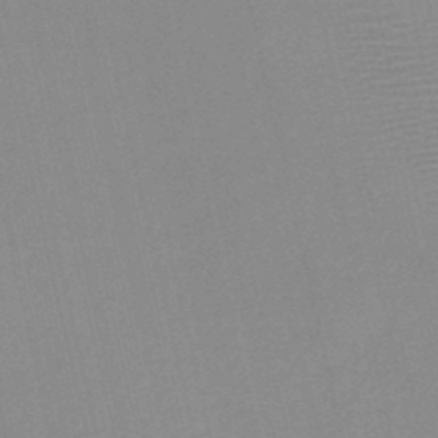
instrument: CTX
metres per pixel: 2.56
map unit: HNb
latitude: -46.1417
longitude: -41.7071
